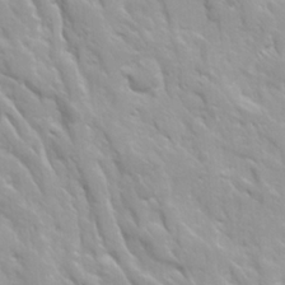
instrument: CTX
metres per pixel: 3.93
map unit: Ave
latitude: 16.0822
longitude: -131.6883
